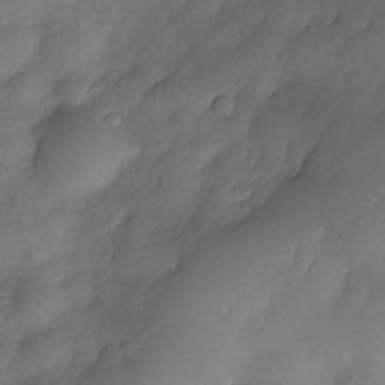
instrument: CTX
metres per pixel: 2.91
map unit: Nhe
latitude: -33.9745
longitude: -144.2711
